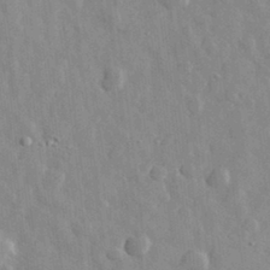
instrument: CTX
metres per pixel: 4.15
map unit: eHh
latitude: 31.8206
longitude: -72.1956
